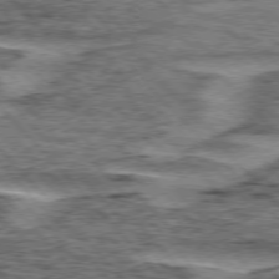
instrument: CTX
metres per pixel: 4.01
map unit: lApd
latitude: 76.4034
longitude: -78.0255
